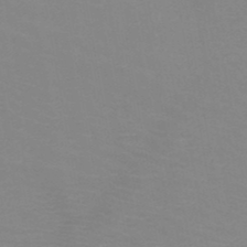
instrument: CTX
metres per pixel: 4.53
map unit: HNb
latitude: -48.4062
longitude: -46.2334
